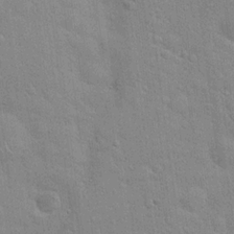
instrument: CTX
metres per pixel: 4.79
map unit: Hto
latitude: 20.2712
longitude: -54.0444
